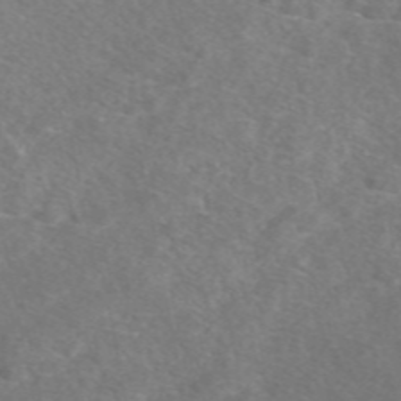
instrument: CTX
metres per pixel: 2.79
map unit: eAb
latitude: 47.9906
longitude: 117.1242
